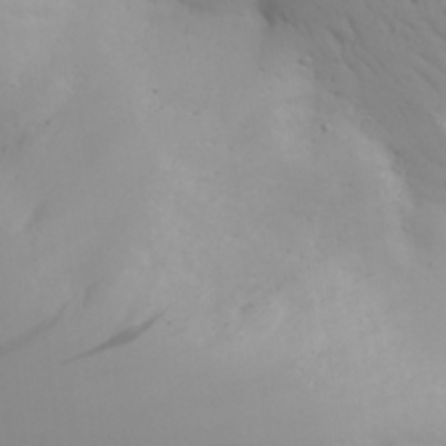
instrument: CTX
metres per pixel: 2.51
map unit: Aa
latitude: 28.9513
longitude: -146.1767
